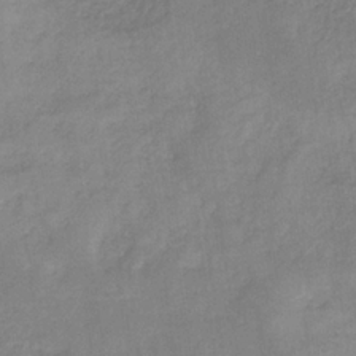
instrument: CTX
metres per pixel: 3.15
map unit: HNb
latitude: -31.1242
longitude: 62.1416
